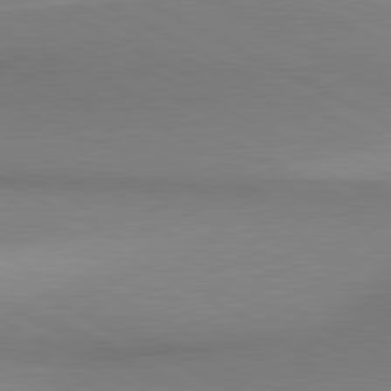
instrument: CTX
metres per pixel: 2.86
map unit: lApd
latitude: 80.8191
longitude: 162.8219
